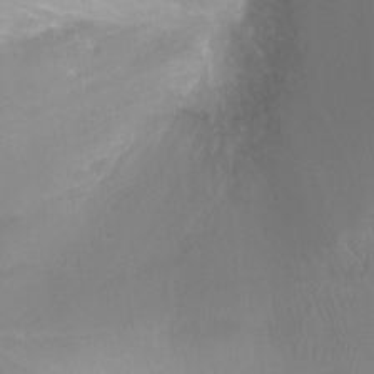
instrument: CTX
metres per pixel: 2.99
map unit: Ht
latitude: -11.2376
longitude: -44.6490
